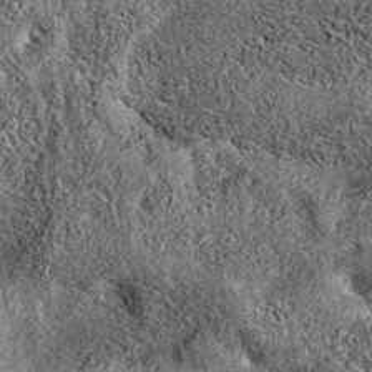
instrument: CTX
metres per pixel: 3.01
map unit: eAb
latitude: 36.8569
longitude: 110.8030
